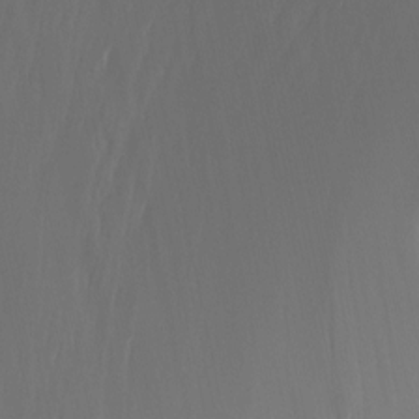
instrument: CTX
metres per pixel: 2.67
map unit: Nhu
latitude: -6.9541
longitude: -90.9514
